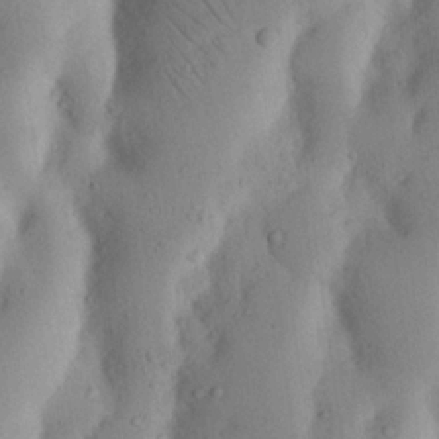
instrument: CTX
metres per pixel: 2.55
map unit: Nhu
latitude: 17.4426
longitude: -75.6694
